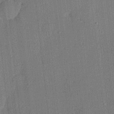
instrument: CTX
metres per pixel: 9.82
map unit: lHvf
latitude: 20.7058
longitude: 141.0486
